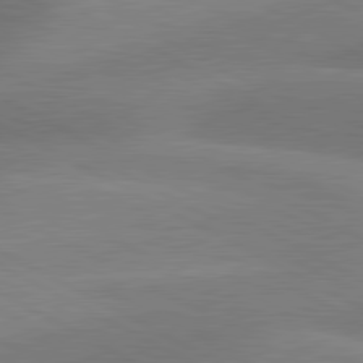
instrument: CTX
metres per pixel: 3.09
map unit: lApd
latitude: 80.9514
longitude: 125.0297
